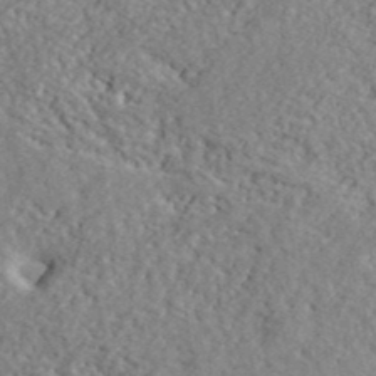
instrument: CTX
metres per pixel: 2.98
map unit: ANa
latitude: 41.0458
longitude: -86.1767
